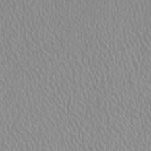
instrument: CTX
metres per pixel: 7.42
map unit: HNhu
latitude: -1.7100
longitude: -0.8947
